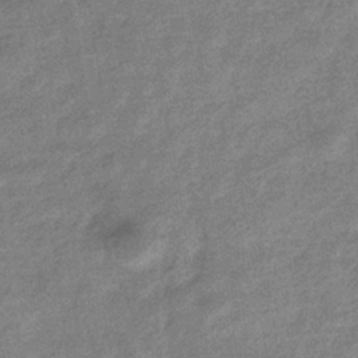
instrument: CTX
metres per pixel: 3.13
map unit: eHb
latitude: -37.8044
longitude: 78.9730
